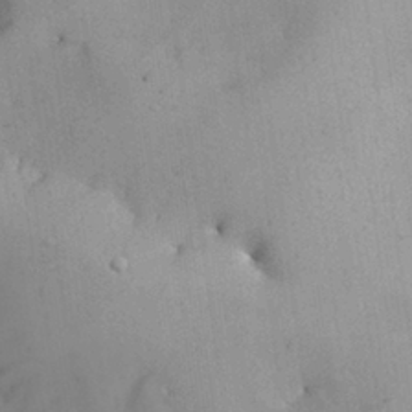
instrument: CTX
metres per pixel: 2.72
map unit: Nhu
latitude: 26.4601
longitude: -68.5168
